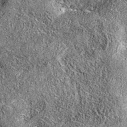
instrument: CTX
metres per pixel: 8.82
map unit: eAb
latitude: 36.9136
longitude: 111.3699
